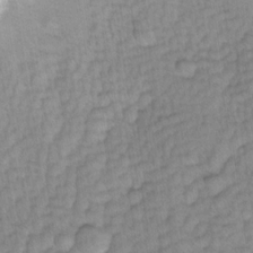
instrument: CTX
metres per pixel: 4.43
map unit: Ave
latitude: -1.4077
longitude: -113.7827
